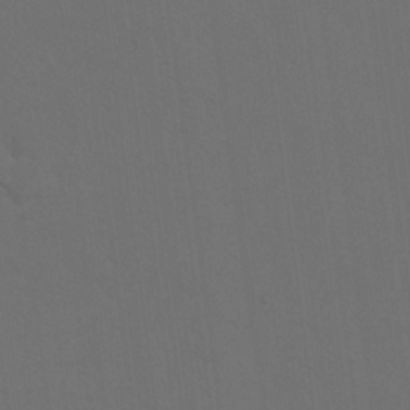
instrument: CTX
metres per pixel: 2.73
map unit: eHh
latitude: 19.0080
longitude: -66.1011
